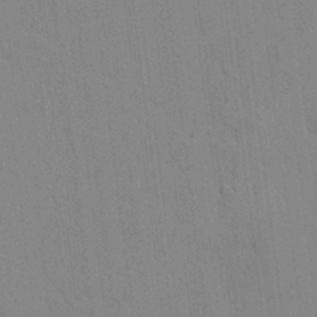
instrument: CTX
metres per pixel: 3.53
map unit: lAvf
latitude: 24.2711
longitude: -111.9717
